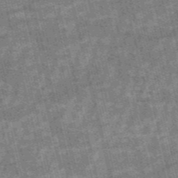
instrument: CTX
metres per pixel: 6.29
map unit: HNb
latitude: -53.8044
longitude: -43.0081
